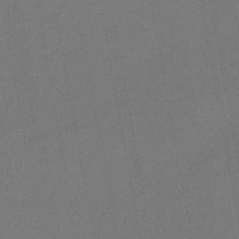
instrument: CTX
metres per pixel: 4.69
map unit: lHb
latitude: -49.3888
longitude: 73.7100
